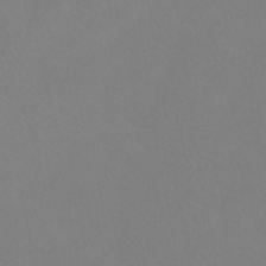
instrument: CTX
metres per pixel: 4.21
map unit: HNhu
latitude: -41.3887
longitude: 93.8422
